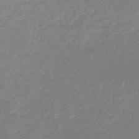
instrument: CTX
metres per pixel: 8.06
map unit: lHb
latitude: -45.4643
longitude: 72.5385
